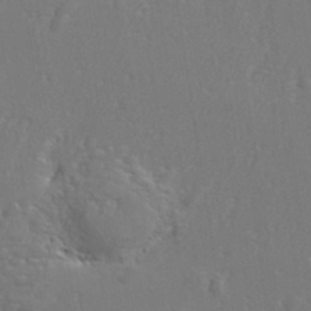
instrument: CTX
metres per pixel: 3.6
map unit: eHh
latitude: 34.9513
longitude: -132.4979
